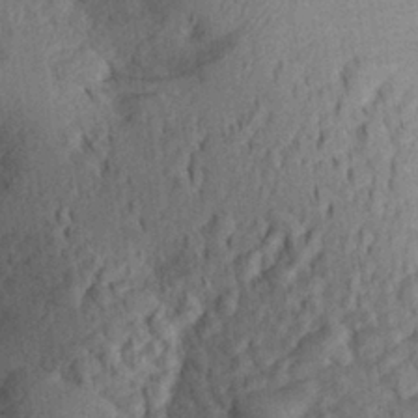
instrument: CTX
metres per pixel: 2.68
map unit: Aa
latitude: 26.7246
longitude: -145.5182
